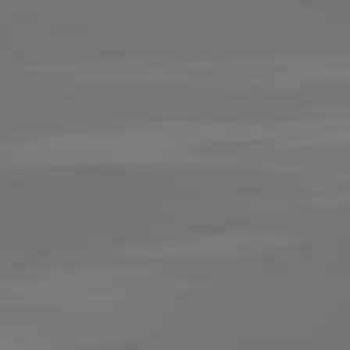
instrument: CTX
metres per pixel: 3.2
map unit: lApd
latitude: 82.0822
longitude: 155.2565
